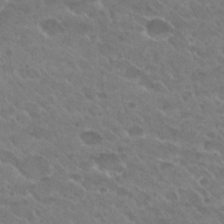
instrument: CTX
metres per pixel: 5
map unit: Hto
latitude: 27.0459
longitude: -35.8583
